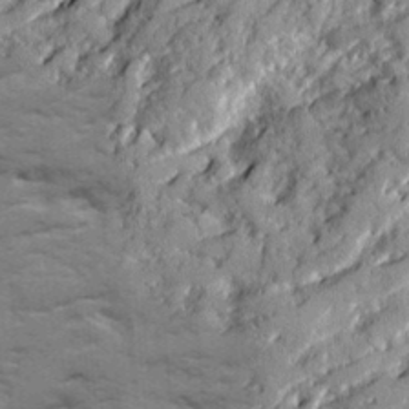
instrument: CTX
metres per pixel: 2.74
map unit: Ave
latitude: 18.7435
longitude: -129.5749
